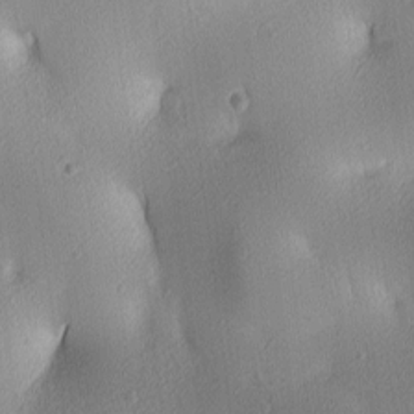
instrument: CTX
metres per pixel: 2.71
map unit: lAa
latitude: 3.1592
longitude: -116.3278
